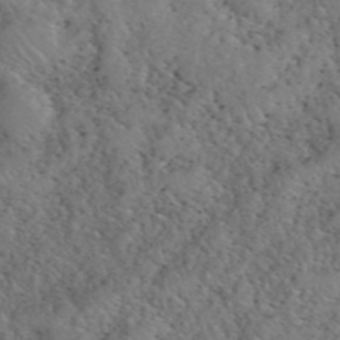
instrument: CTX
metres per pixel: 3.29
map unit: eHh
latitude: 40.9135
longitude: -57.1214
